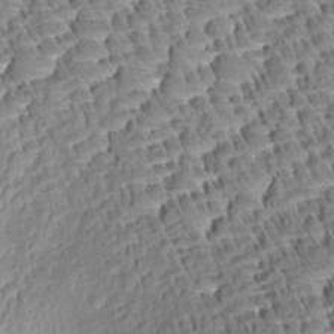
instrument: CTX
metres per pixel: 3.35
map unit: Aa
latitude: 8.4790
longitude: -133.5938
